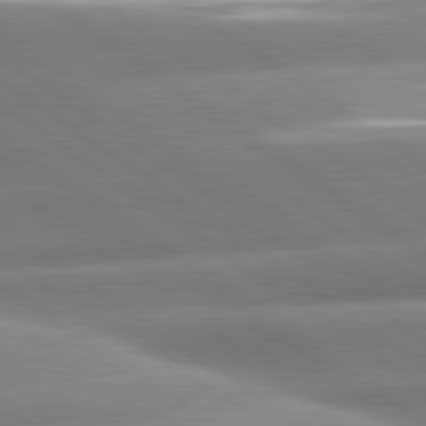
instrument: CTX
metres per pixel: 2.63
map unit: lApd
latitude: 81.0836
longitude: -157.7449
